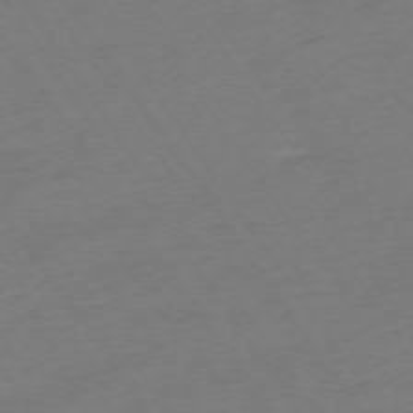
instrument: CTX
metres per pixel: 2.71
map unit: Ap
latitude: -74.5763
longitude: -81.2348
